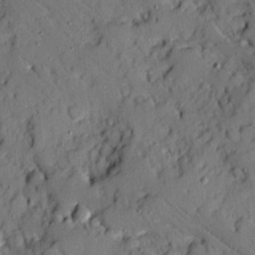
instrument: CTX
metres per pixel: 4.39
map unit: Ave
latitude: 10.1389
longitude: -101.8206
